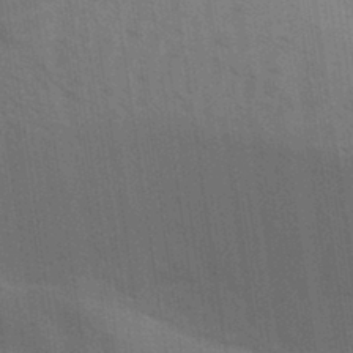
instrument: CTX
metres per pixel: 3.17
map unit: Aa
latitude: 31.7261
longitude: -139.6883
